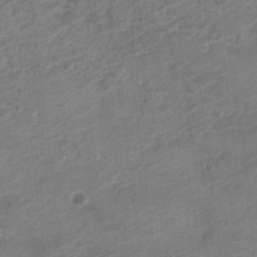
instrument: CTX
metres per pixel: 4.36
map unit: Nve
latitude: -18.5385
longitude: 106.8786
